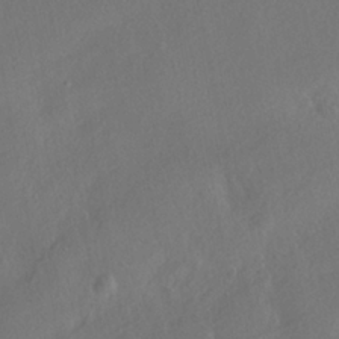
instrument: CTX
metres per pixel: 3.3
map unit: HNhu
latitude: -38.9920
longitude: 107.5399
